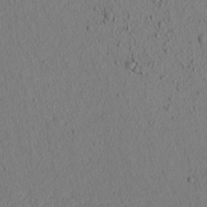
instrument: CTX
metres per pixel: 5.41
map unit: lAvf
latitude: 8.9514
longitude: 165.8612
